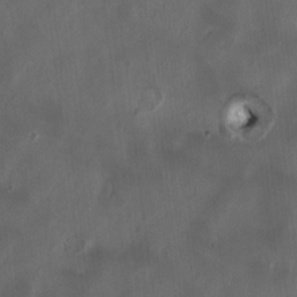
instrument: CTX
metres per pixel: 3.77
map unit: HNhu
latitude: 1.4804
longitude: -3.8394
